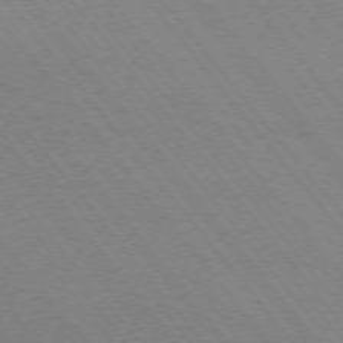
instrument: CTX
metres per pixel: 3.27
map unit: Ap
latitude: -76.0283
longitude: -95.5938
